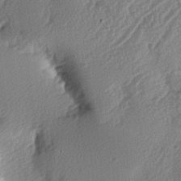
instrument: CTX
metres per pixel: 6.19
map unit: lAa
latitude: -5.1809
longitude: -130.1200
